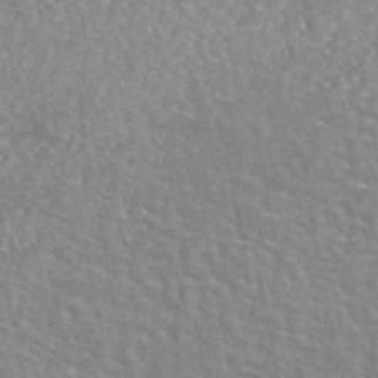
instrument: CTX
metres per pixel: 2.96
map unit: eAb
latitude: 44.6490
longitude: 109.8989
